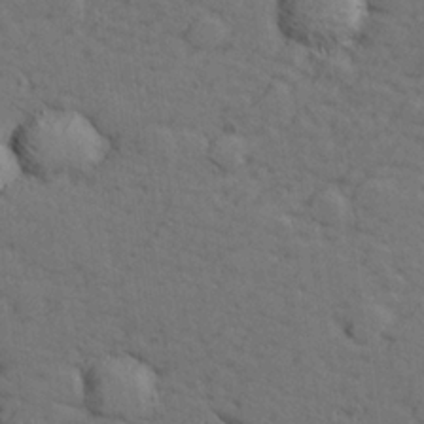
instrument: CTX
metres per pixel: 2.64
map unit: lHvf
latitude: 26.4790
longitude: 142.9352
